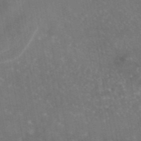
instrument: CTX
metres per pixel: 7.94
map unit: eAb
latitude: 45.0458
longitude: 114.4818
